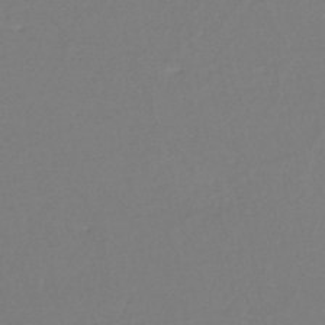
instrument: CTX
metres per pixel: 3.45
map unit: eHh
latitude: -45.2943
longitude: -29.3859
